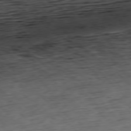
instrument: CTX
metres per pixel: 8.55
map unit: Hpe
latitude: -77.6344
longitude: 12.5007
